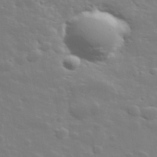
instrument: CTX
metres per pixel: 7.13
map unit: lHvf
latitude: 33.7828
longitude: -82.6868
